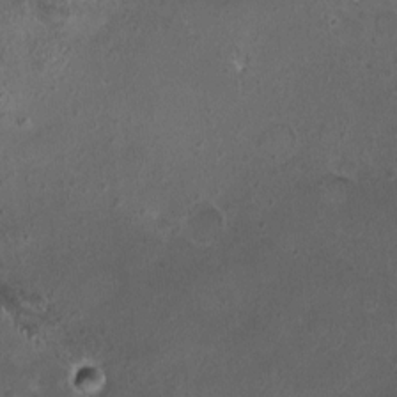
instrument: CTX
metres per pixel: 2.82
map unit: HNhu
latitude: 5.1025
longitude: 7.8422
